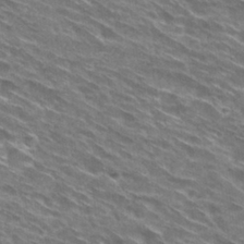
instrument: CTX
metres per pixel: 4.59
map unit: Hto
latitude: 29.9717
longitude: -44.8191
